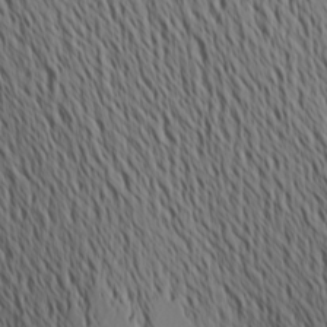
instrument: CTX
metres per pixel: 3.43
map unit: Aa
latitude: 20.5546
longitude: -145.8394
